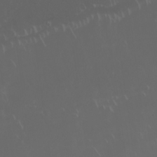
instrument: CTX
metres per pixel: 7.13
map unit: Nhu
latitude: 24.1955
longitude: -62.8380
